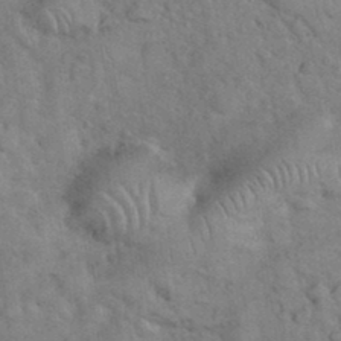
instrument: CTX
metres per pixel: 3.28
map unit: eHh
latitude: 36.9703
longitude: -64.5735
